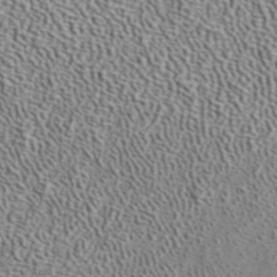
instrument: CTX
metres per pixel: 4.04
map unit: ANa
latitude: 40.8002
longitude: 17.6911
